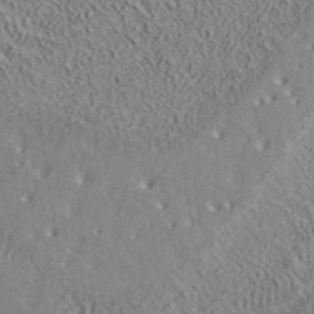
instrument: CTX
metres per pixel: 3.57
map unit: ANa
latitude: 39.2159
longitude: 20.2928
